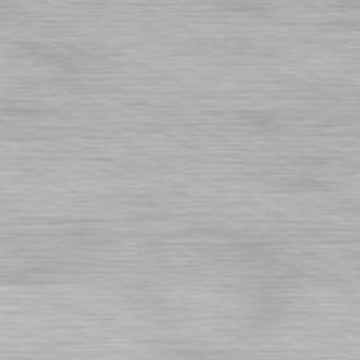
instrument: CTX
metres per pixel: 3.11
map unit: Hpe
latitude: -81.5399
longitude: 18.1039
